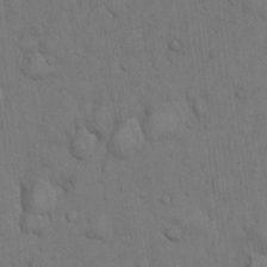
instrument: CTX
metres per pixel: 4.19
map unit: Hto
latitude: 11.8017
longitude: -57.9906
